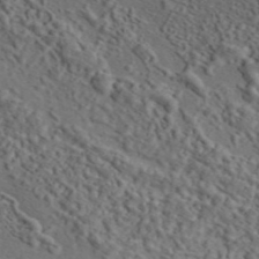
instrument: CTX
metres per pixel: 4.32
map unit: eAb
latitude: 43.5938
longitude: 115.0864
